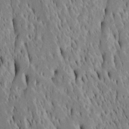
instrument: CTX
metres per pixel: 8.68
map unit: Htu
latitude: -4.7085
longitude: 151.5021
